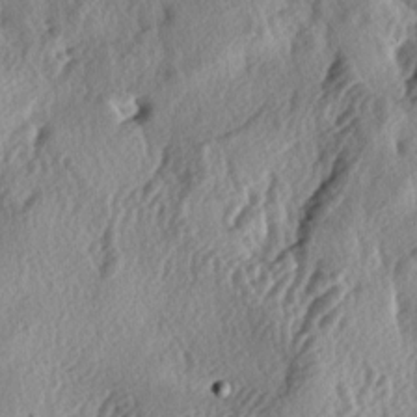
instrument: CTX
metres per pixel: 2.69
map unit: lAa
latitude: -5.4832
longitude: -124.5735
